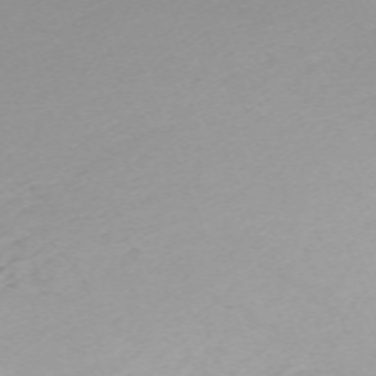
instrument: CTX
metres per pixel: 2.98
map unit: Nhu
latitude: -66.8597
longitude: 39.3132
